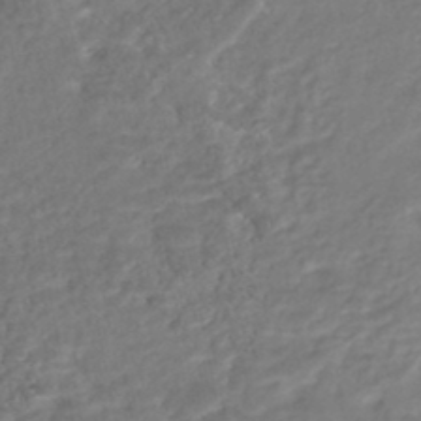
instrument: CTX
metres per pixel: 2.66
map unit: Nhe
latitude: -48.8408
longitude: -172.8002
